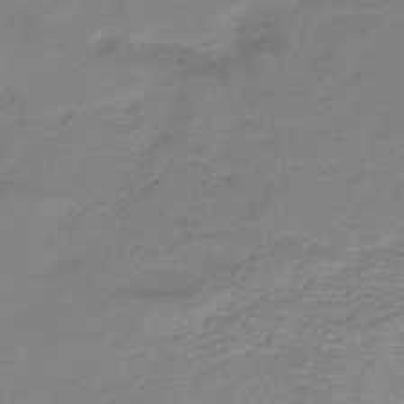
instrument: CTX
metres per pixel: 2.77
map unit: HNb
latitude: -34.2362
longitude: 53.0675
